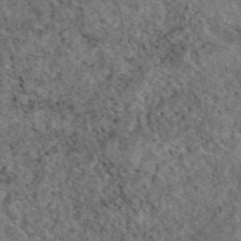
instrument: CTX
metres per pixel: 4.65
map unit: eAb
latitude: 45.7827
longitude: 112.9731
